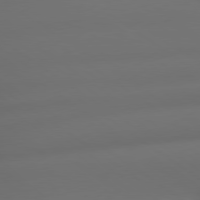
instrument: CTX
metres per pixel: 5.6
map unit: lApd
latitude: 79.1403
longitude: -165.4615
